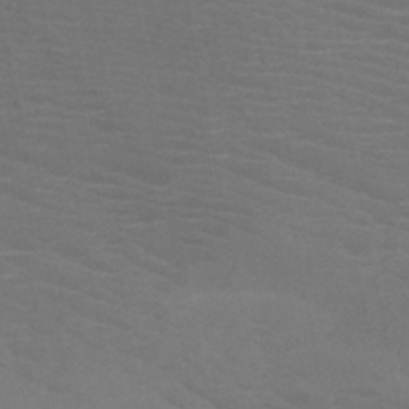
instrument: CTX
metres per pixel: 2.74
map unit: HNb
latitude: -46.9730
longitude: -44.7435
